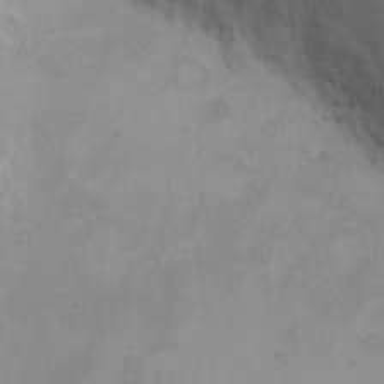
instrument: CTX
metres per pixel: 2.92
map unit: eHh
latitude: -9.8611
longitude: -67.4048
